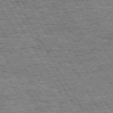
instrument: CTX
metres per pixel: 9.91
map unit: Hpe
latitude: 72.4034
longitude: -127.8583
